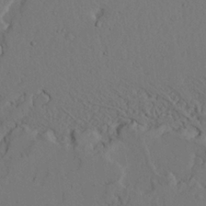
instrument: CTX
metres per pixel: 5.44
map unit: Ave
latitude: 23.6694
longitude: -132.2523
